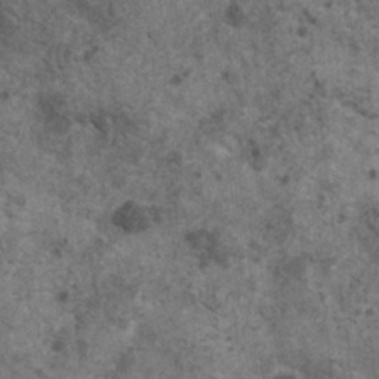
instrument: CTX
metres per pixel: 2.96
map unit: HNhu
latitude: 2.5734
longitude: 4.3117
